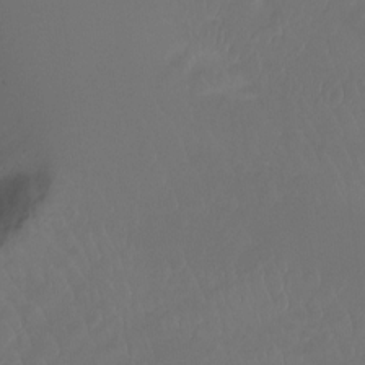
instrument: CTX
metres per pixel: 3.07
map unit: Ht
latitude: -15.7667
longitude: -44.5734
